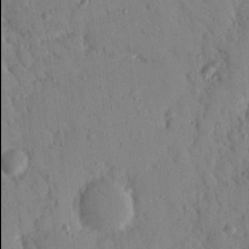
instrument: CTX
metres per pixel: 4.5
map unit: Nhu
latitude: 18.8191
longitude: -77.9906
